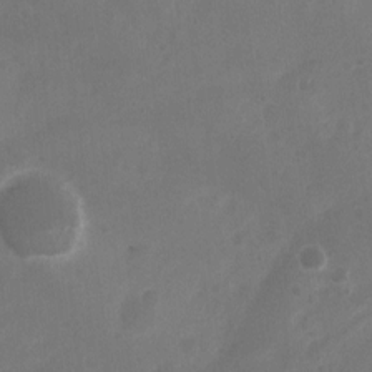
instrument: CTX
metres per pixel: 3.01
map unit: Ht
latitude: 2.5545
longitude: -27.7261
